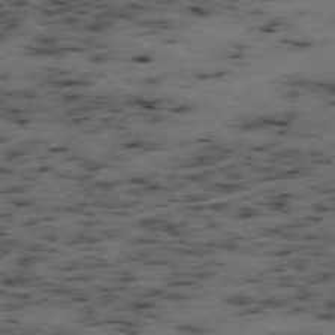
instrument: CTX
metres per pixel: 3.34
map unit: Ap
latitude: -76.0850
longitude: -60.8002
